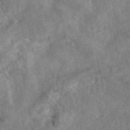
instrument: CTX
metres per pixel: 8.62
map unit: eAb
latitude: 46.2901
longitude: 127.6532
